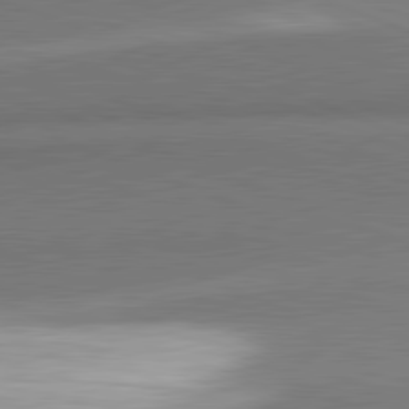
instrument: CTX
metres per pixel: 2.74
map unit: lApd
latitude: 82.0255
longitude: 152.1983
